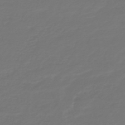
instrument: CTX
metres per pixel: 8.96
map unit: HNb
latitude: -47.2376
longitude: 55.5210
